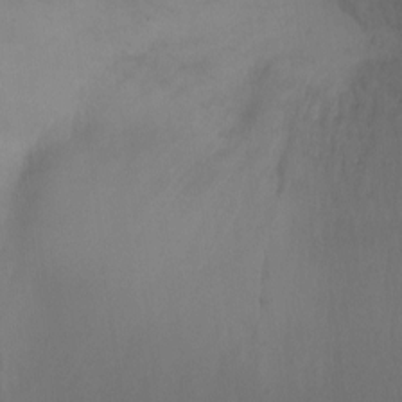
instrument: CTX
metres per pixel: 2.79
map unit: Ht
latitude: -9.5021
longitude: -33.4426
